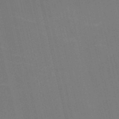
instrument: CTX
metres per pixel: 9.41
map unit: HNb
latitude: -51.6911
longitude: -45.0647
